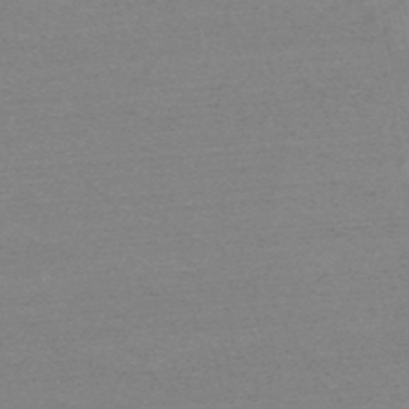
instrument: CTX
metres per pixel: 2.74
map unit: HNb
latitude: -52.1416
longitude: -43.2348
